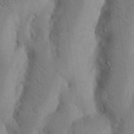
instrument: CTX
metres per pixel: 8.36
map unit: Nhu
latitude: 19.9906
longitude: -75.7828
